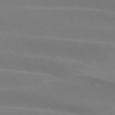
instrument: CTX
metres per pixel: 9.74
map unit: lApd
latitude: 74.7057
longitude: -66.1199
